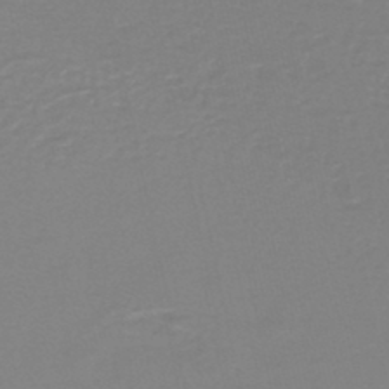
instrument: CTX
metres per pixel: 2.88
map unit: lHb
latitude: -44.4251
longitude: 55.7667
